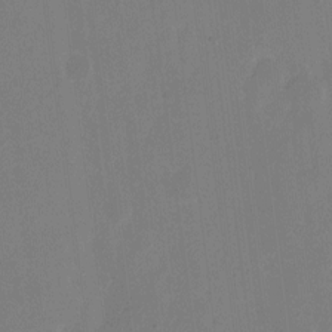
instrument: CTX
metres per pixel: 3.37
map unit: eHh
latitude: 5.9150
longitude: -66.5923
